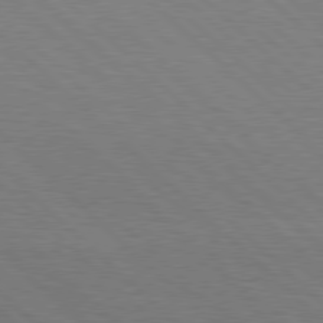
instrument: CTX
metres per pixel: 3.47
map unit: Hpe
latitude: 78.3090
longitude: -139.1781
